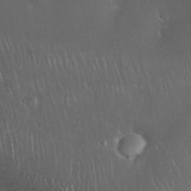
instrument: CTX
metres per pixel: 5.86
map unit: Nhu
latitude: 28.1578
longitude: -67.0836
